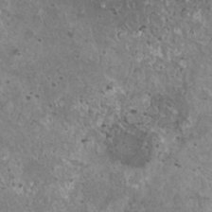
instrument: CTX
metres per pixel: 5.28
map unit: HNhu
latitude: 2.7624
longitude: 5.4643
